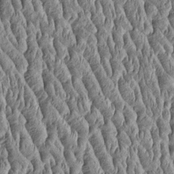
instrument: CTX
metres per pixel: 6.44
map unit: Htu
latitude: -4.5196
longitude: 157.6155
